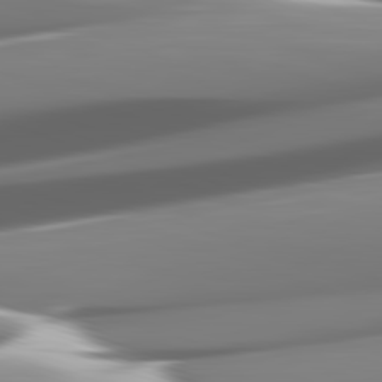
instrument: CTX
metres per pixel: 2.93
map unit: lApd
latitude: 82.2333
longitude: -149.1781
